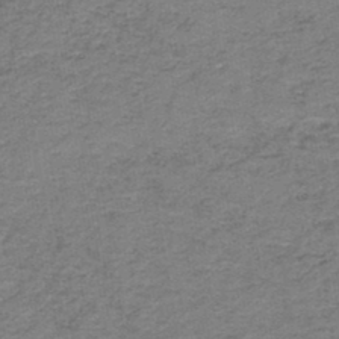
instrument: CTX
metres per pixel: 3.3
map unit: HNb
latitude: -44.3873
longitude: 49.8234
